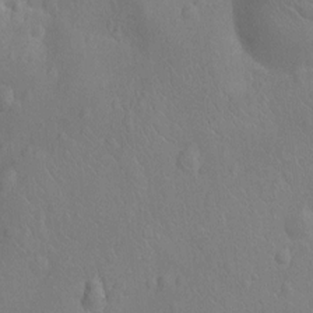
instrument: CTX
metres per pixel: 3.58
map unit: Nhu
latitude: -14.4440
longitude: -25.3481
